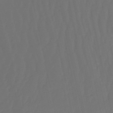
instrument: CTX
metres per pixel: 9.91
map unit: eHb
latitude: -50.9353
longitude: 76.7841
